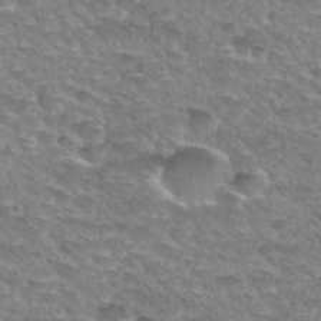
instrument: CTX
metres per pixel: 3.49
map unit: Nhu
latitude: 30.0444
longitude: -49.3104
